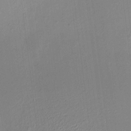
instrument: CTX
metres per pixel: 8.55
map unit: HNhu
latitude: 6.3467
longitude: 8.2928
